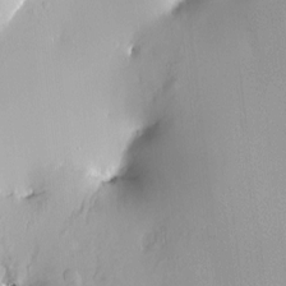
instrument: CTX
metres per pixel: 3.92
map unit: HNhu
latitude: 3.9339
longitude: 5.5210
